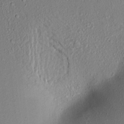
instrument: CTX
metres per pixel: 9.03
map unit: Aa
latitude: 17.3671
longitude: -148.5168
